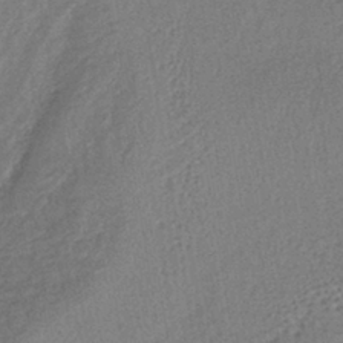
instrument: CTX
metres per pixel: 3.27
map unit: lHb
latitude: -40.3117
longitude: 70.9920
